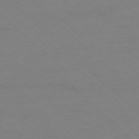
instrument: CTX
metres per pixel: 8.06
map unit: Ap
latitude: -76.3306
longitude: -77.5938
